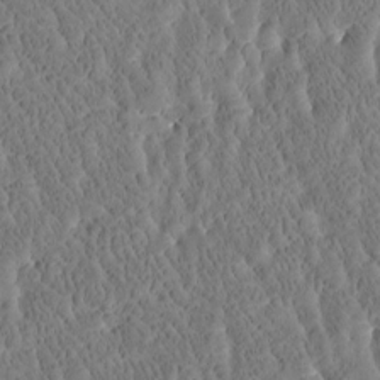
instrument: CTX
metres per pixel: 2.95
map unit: Htu
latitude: -3.8422
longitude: 174.7841
